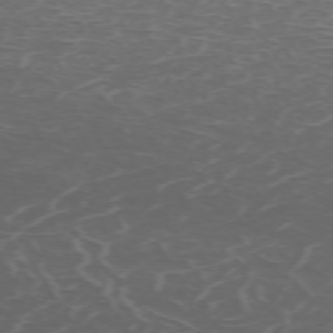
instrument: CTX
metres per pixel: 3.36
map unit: Hpe
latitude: -71.2565
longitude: 12.1039
